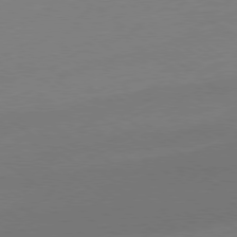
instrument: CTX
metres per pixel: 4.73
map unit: Ap
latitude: -79.3509
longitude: -97.8394
